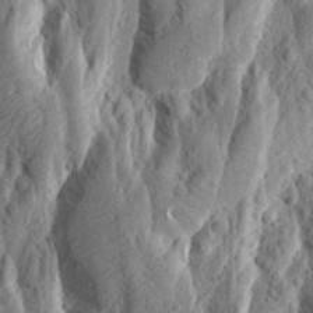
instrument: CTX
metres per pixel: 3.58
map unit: Aa
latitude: 24.5167
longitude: -144.1767
